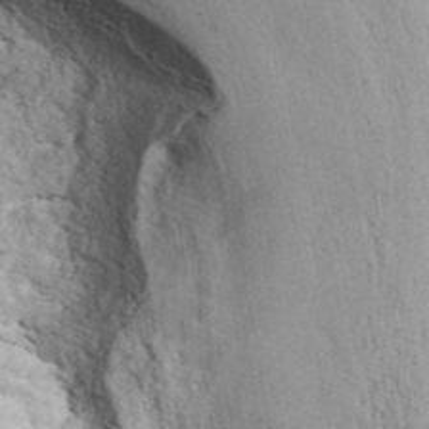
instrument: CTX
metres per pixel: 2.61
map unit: ANa
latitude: 44.3656
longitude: 47.4454
